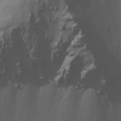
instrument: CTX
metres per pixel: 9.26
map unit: Ht
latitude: -14.9920
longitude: -53.6316
